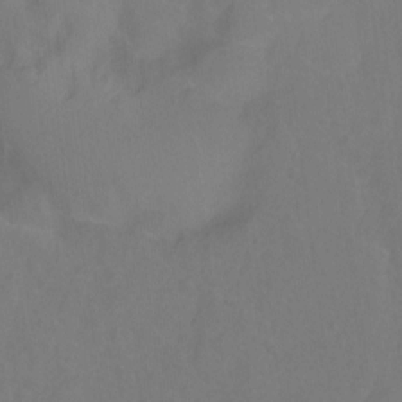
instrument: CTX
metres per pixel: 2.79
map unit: Hto
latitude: -11.8800
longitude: -39.0080
